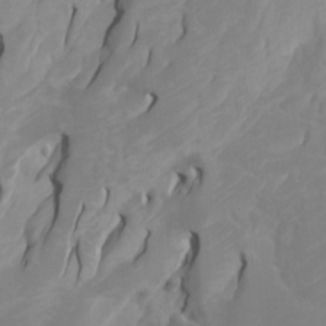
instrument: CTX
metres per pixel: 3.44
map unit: Htu
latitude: -4.4440
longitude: -88.1389
